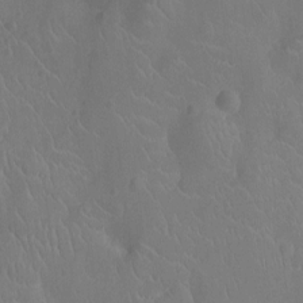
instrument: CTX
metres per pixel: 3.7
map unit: Ht
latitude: -9.8233
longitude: -21.5560
